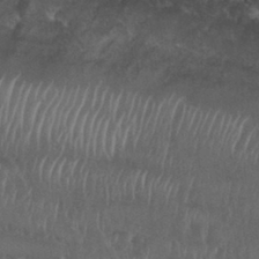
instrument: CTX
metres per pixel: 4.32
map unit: Nhu
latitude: 29.4993
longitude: -54.1011
